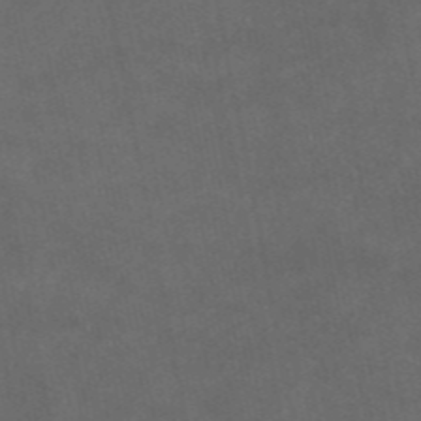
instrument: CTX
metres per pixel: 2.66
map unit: eAb
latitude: 46.9892
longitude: 124.1606
